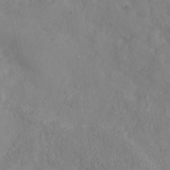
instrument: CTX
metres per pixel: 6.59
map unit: Nhe
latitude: -37.4076
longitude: 139.1809
